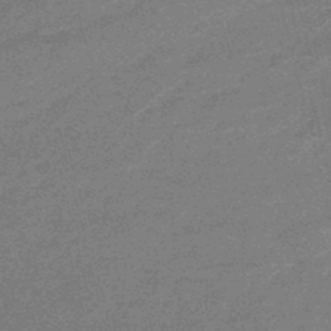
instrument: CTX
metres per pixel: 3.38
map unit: eHb
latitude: -48.1795
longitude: 86.8219
